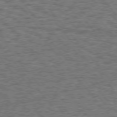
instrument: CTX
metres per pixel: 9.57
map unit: Hpe
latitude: 75.0836
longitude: -135.6505
